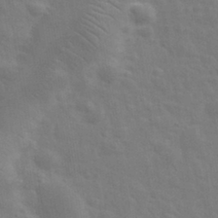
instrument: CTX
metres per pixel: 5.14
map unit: eHh
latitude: 33.3104
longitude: -70.5546
